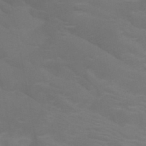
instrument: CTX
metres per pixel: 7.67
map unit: HNb
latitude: -48.2740
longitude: -49.3104
